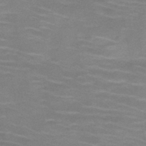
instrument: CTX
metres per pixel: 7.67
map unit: HNb
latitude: -46.6518
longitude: -46.7624
